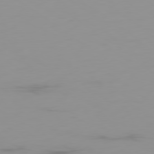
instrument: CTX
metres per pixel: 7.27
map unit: Ap
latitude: -79.1242
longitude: -95.1592
